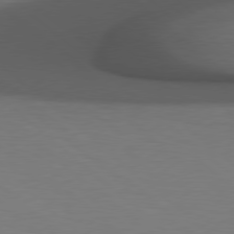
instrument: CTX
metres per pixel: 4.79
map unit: Hpe
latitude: 78.3279
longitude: -161.8016
